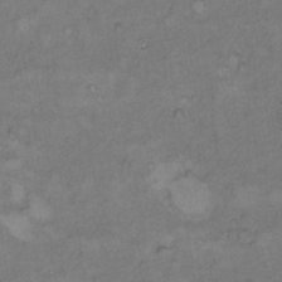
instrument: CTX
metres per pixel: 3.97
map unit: Hto
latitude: 8.2712
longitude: -60.0822
